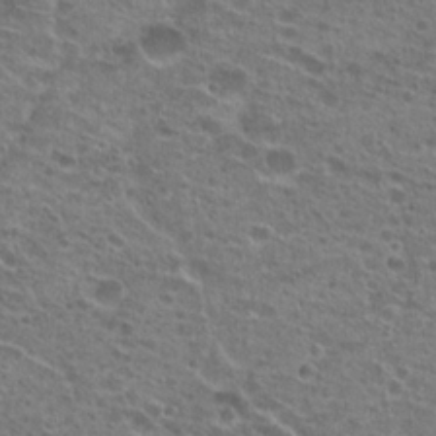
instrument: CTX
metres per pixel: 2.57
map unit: Hto
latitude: 21.6883
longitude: -41.3670
